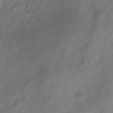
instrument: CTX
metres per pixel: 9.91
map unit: Hve
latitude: -33.3510
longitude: 88.9352
